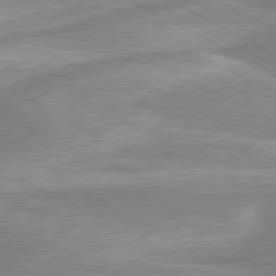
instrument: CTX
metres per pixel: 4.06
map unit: lApd
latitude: 80.3467
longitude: -174.2712
